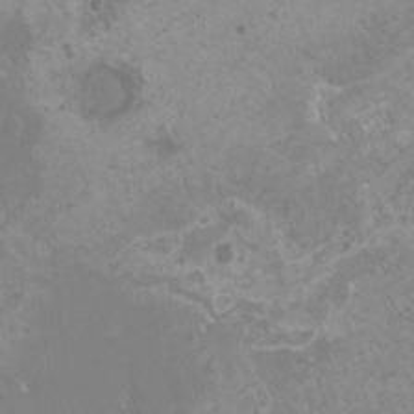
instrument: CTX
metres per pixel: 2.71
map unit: HNhu
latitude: -0.9731
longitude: 2.6896
